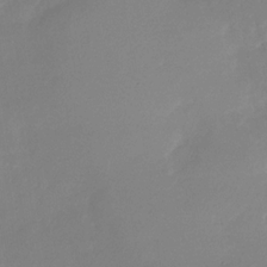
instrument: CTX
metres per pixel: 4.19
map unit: Nhu
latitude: -29.6344
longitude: -60.1011
